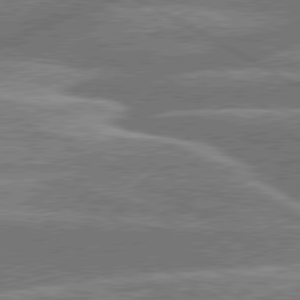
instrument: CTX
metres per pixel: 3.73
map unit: lApd
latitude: 79.9906
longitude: -134.5923
